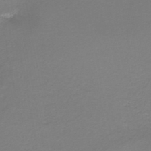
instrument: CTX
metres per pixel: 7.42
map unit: HNb
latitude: -41.1242
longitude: 49.8612
